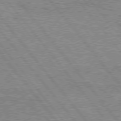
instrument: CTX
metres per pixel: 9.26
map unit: Hpe
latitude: 75.9339
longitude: -156.5923
